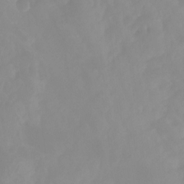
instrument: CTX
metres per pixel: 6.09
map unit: Aa
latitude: -13.6155
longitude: -58.8758
